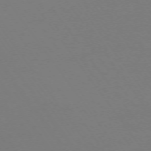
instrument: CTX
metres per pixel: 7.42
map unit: Ap
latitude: -73.9745
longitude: -72.6302
